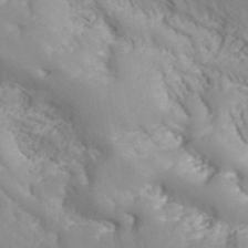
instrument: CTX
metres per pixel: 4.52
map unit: ANa
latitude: 40.8002
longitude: 54.2362
